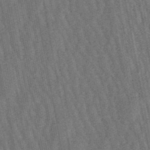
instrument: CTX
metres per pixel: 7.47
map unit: lHb
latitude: -49.6911
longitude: 71.8800
